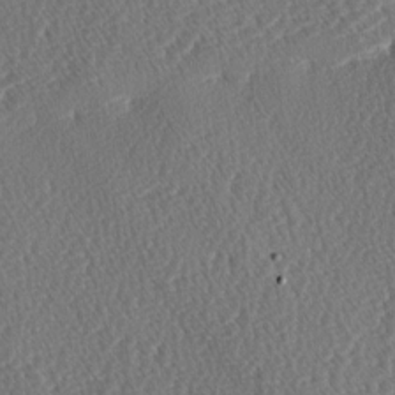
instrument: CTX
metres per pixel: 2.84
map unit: lAa
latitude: -2.7463
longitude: -128.0255
